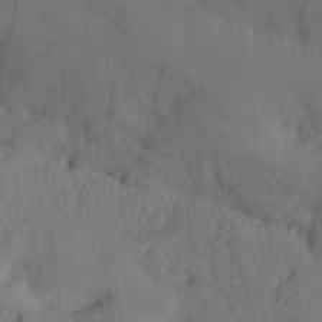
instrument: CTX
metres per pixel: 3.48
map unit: Nhu
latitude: 25.9717
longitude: -70.9702
